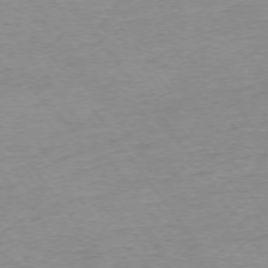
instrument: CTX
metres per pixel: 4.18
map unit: Ap
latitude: -74.7652
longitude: -84.8569
